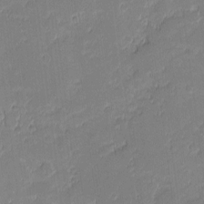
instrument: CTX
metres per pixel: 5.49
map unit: eHh
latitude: -1.1998
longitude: -83.1970
